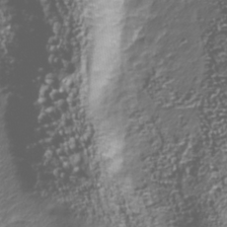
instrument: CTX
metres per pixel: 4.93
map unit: Nhu
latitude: -39.7289
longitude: -82.1766
